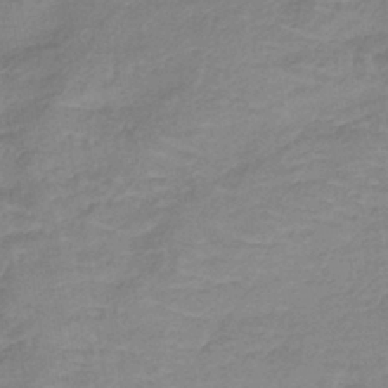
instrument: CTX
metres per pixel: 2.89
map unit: lHb
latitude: -40.1983
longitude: 66.9353
